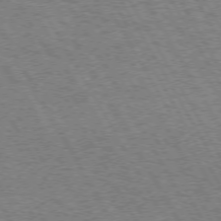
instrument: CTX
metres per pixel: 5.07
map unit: Hpe
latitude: 72.9136
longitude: -128.6301
